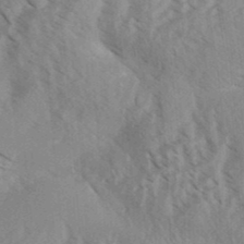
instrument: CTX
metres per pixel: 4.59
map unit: Aa
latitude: 31.2726
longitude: -138.8002
